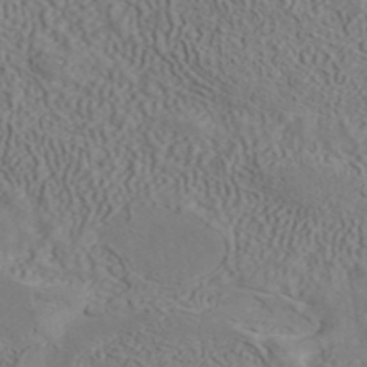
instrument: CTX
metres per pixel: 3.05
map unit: ANa
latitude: 41.5938
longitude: 33.0109
